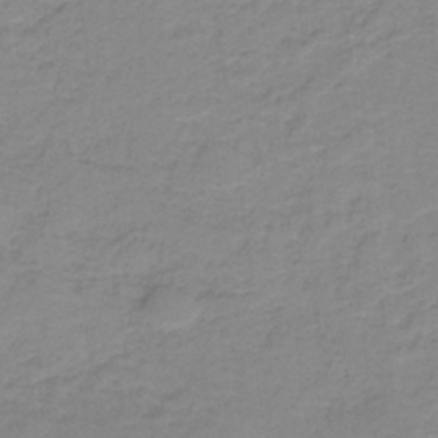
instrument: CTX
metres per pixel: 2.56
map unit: eAb
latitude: -37.3320
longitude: 53.1242
